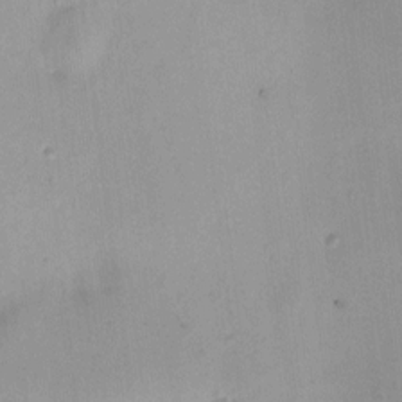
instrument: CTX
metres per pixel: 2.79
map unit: HNhu
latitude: 7.7639
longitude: 8.8597
